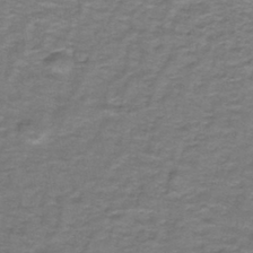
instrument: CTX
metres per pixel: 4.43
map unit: lHb
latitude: -42.4440
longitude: 55.8611
